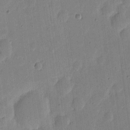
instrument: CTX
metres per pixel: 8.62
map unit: eHh
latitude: 6.4979
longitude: -70.8380
